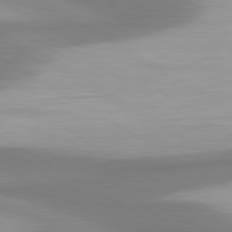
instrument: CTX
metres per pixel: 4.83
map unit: lApd
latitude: 80.7246
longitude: 175.2942
